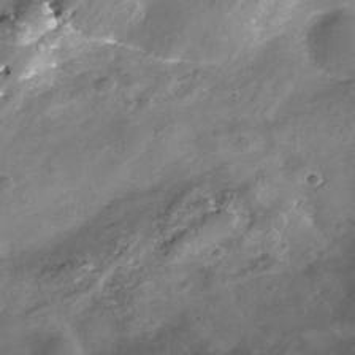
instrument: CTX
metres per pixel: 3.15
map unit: Nhe
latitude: -32.6897
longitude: -91.9906
